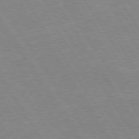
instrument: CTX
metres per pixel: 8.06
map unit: Hpe
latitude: 74.0633
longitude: -140.0633
